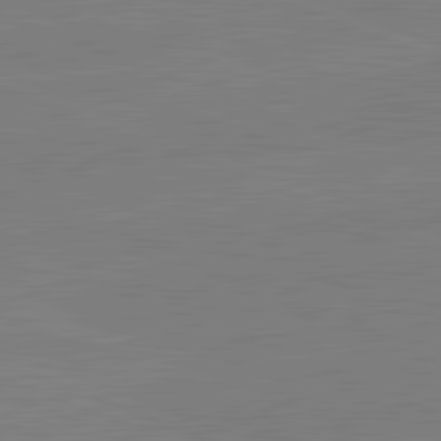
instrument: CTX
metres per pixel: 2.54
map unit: lApd
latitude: 82.2333
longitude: -157.6316
